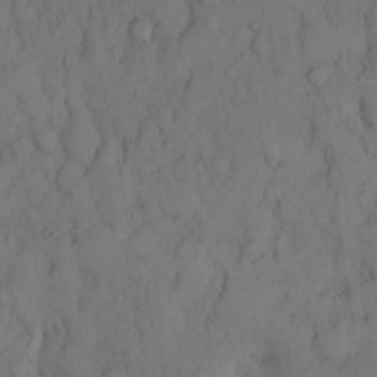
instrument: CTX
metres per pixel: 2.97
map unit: Hto
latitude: 9.4049
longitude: -57.6693
